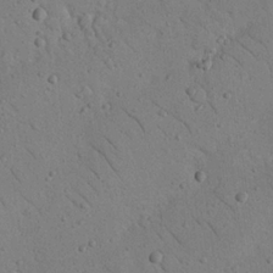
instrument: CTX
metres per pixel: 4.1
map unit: Nhu
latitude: 22.6868
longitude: -75.0270
